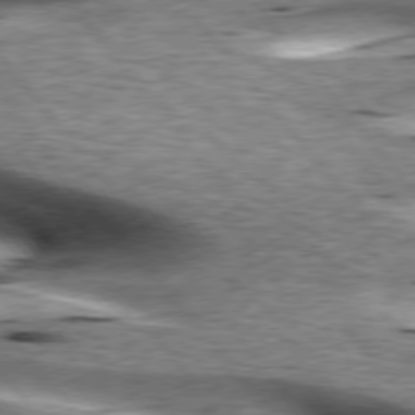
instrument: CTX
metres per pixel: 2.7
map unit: lApd
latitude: 76.3845
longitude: -61.0080
